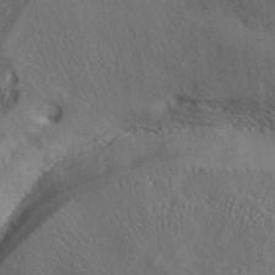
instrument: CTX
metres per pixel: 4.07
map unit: ANa
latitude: 39.3671
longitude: 30.1417
